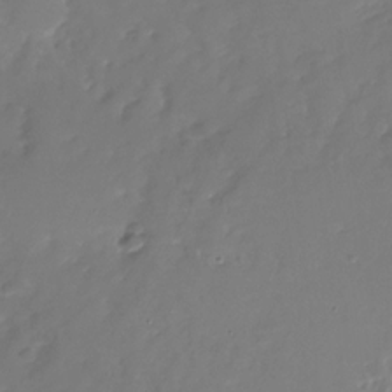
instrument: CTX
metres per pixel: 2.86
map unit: Nhu
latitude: -28.7274
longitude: -80.0255
